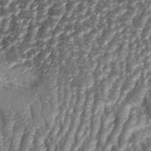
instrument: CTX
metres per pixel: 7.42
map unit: eHh
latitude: 34.9324
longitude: -137.3293
